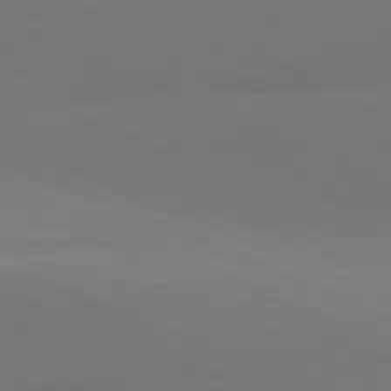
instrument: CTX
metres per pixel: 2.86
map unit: lApd
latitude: 81.4993
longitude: 136.2928
